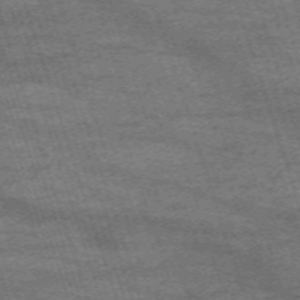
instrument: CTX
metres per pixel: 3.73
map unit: eHh
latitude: -63.0108
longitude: 54.0472
